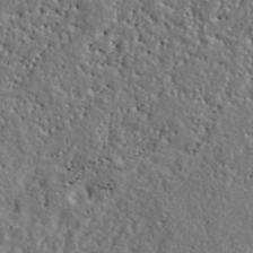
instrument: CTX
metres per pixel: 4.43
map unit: lHvf
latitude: 41.3670
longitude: -88.4034
